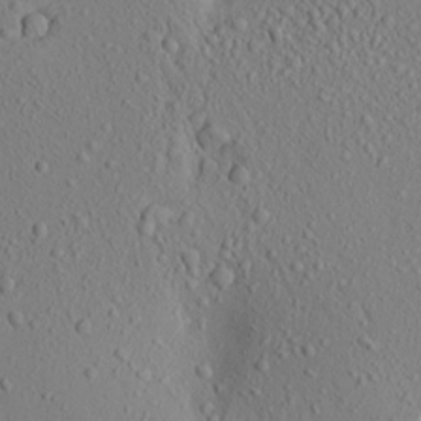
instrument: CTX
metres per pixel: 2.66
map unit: Aa
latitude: 18.6301
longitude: -148.1956
